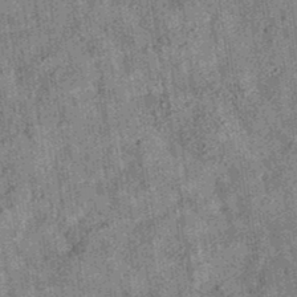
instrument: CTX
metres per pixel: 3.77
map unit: eAb
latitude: 35.6127
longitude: 115.3321
